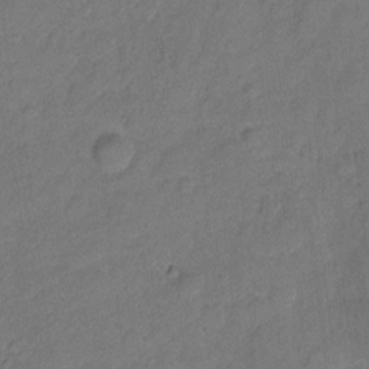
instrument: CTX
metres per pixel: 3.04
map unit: Hto
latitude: 5.2915
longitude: -61.1592
